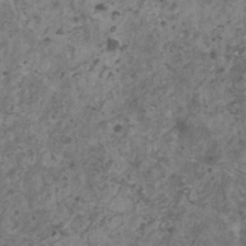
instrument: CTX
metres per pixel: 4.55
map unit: HNhu
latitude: 1.5371
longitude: 3.4643
